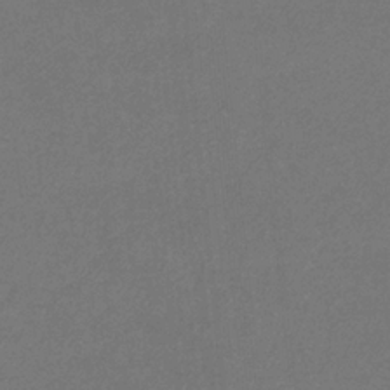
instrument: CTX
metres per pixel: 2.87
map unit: eHb
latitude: -32.8030
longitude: 69.7288
